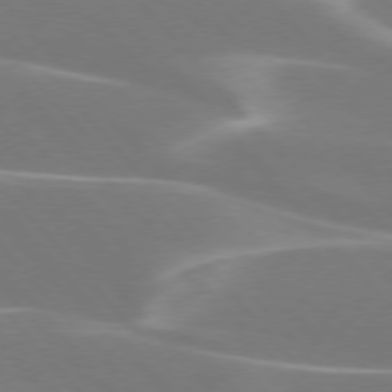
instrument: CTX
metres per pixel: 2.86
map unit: lApd
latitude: 75.9150
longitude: -63.8206
